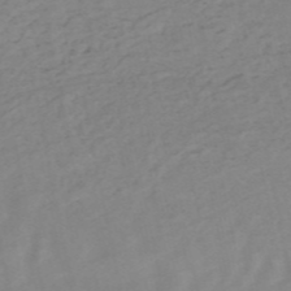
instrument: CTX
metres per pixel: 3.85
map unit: HNb
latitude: -54.4629
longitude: -44.1011
